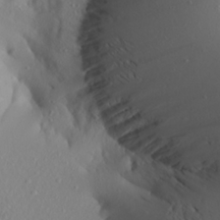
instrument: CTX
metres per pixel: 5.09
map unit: Aa
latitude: 21.3293
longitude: -146.6113
